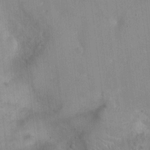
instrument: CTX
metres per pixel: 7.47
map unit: Ht
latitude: -2.9919
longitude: -17.1214
